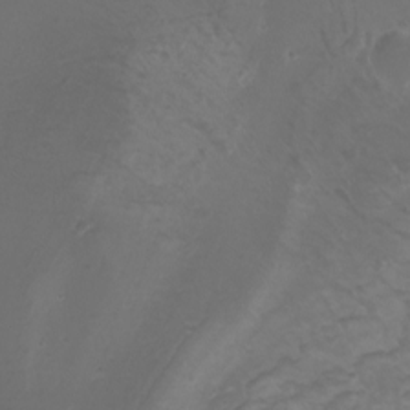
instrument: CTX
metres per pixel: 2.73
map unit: Nhu
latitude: -8.2739
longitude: -79.4427
